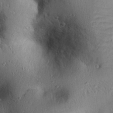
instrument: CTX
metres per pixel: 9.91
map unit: eHh
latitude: 25.7638
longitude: -76.6679
